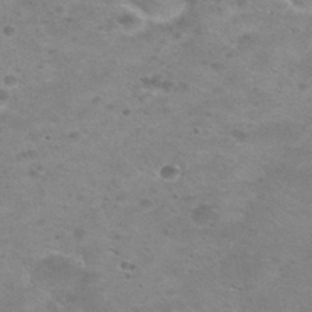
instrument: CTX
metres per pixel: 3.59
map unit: Nhu
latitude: 29.4804
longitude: -47.9528
